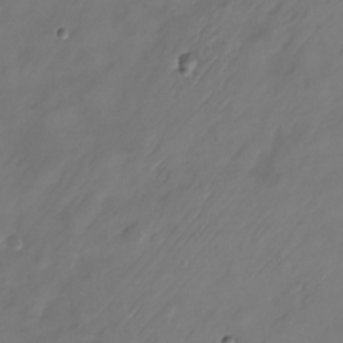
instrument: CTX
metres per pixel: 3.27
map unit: Nhu
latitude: -21.9556
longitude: -72.0444
